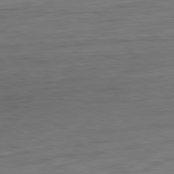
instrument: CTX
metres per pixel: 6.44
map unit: Ap
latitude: -81.6911
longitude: -60.2522
